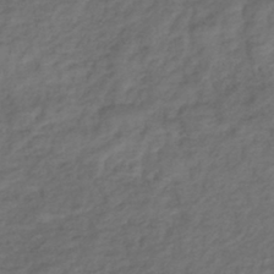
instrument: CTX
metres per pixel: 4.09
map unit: lHb
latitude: -39.9745
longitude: 74.0283
